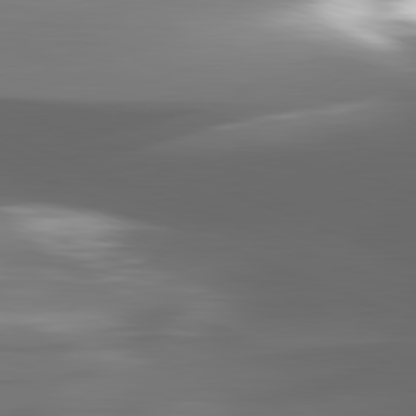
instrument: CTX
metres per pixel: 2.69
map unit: lApd
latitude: 82.2522
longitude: -147.1215
